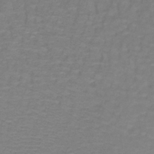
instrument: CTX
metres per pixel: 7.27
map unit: lHb
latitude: -42.0849
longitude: 56.7463
